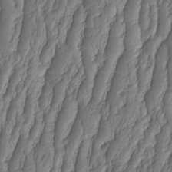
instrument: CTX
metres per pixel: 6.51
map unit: HNhu
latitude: -2.2172
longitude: 13.5588
